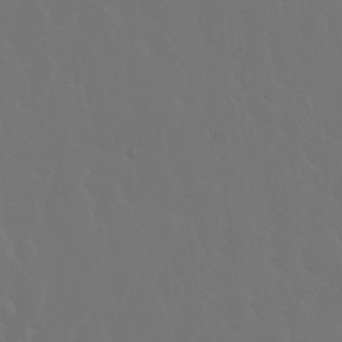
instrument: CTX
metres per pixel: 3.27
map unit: eHh
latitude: 34.1766
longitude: -58.4979
